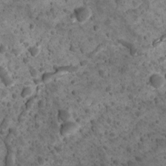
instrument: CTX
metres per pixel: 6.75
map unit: Ave
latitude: 10.8191
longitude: -105.4049
